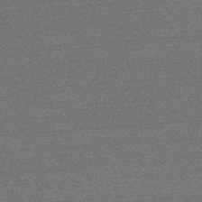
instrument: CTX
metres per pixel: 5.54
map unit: HNb
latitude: -53.2565
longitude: -43.0647
